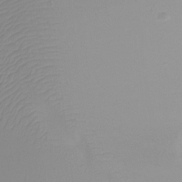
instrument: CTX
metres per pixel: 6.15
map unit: Ht
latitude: -12.4440
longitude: -48.2522
